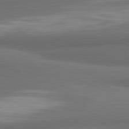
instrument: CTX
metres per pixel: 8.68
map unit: lApd
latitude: 81.8205
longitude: 172.2172
